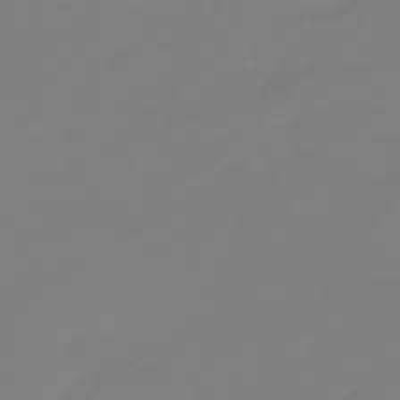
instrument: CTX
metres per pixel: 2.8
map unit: eHb
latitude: -46.4629
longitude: 86.2173
